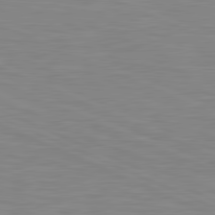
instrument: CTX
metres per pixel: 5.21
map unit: lApd
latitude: 81.4237
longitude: -169.1781
